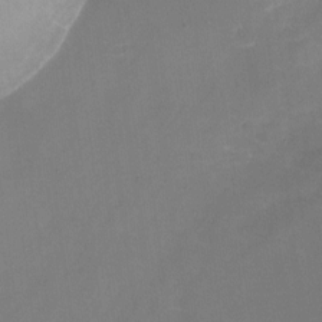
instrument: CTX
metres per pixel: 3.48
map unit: Nhu
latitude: -23.8800
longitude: -70.9891
